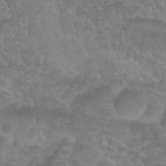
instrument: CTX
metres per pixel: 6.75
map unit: Nhu
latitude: 27.4615
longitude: -52.9514
